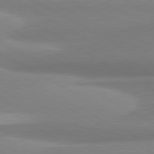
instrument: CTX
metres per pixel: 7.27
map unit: lApd
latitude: 80.5924
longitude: -175.7072
